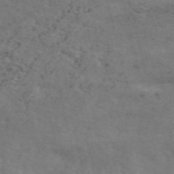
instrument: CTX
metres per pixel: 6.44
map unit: ANa
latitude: 50.6679
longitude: -81.3104
